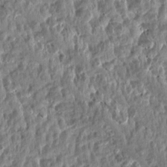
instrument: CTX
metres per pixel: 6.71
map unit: Aa
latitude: 14.5546
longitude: -143.7828
